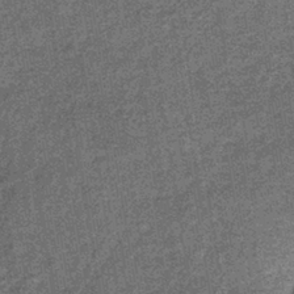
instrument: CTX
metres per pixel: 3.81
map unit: lHb
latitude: -38.6329
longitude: 65.8234
